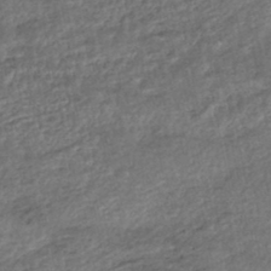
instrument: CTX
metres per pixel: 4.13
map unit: HNhu
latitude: -46.0472
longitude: 102.7652
